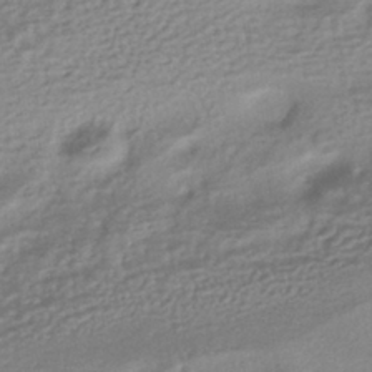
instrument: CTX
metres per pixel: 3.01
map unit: HNhu
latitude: -40.9919
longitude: 95.0486
